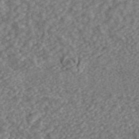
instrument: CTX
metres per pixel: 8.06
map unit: ANa
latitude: 43.4427
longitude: 29.6155
